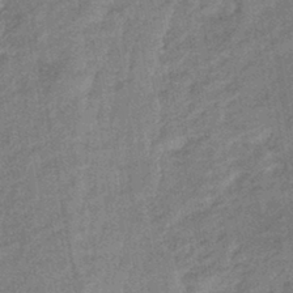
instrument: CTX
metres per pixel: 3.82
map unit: eHb
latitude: -42.1038
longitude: 82.4440
